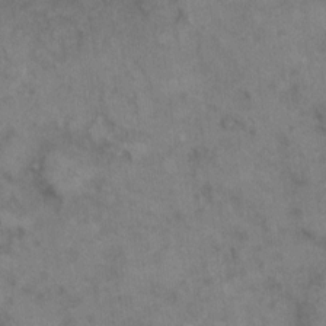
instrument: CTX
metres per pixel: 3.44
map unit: eHh
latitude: 9.4804
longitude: -63.3104
